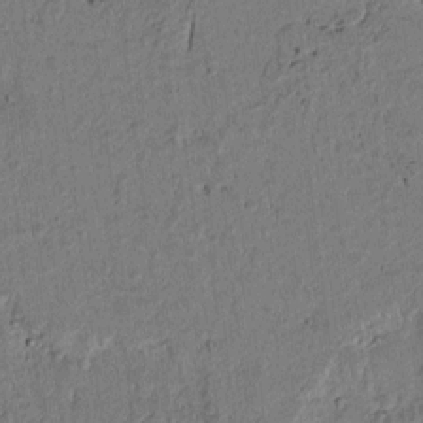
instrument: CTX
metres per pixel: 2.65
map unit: lAvf
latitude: 5.1214
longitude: 168.9163
